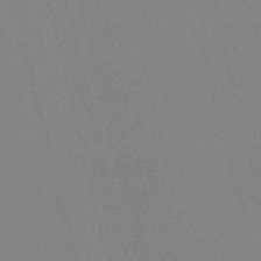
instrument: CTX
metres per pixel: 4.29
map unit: HNb
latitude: -52.1227
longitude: -47.1970
